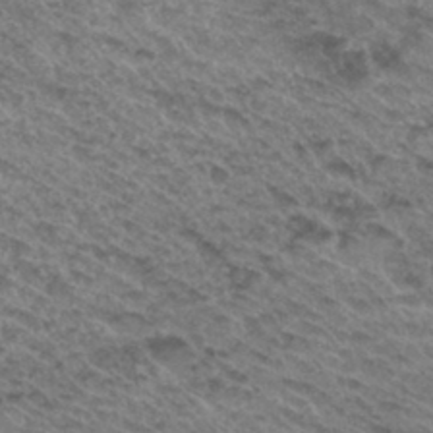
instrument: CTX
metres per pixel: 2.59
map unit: Hto
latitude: 31.8395
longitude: -47.4616
